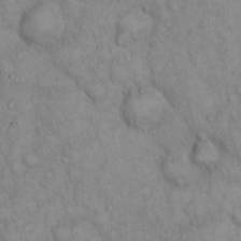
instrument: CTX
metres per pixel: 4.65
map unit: Hto
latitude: 13.3293
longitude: -57.9528
